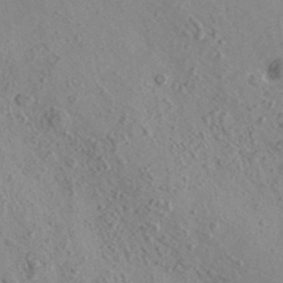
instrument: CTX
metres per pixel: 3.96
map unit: eAb
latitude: 35.9906
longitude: 111.6344
